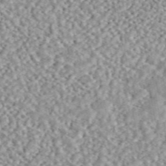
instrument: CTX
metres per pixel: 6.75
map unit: ANa
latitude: 45.8772
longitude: 50.4251
